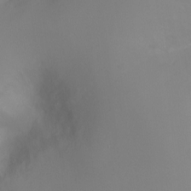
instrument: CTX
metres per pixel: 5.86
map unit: Ht
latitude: -5.5966
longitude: -27.1592
